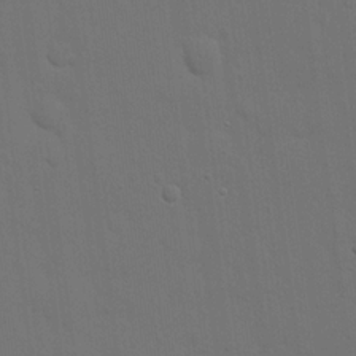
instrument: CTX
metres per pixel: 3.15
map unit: eHh
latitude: 19.1970
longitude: -66.7813
